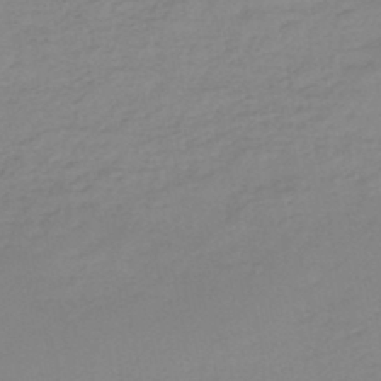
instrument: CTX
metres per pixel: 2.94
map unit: HNb
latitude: -46.3684
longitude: -35.6127
